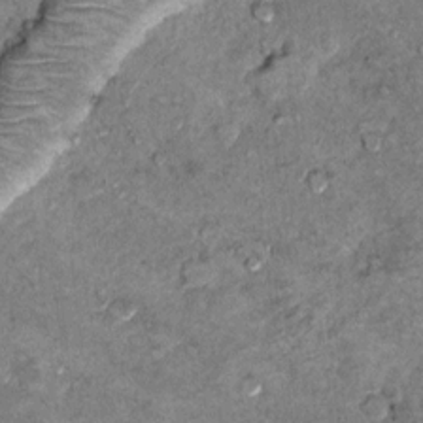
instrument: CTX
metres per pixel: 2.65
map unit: Hto
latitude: 10.1200
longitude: -36.5357
